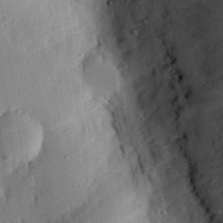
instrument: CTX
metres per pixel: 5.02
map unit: eHh
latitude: 28.6112
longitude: -82.1955
